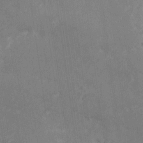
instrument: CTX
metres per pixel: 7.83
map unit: Nhu
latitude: -27.6532
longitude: -74.9514
